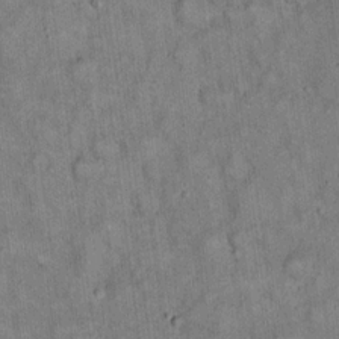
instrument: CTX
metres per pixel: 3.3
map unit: eHh
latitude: 19.5182
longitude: -60.9136
